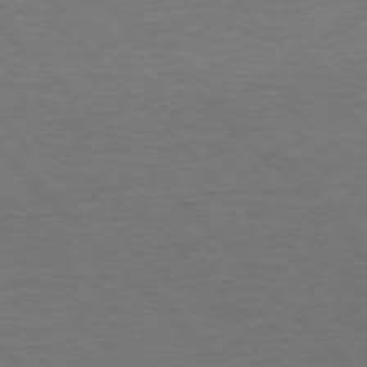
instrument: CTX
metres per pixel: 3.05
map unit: Ap
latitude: -76.6330
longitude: -94.5735
